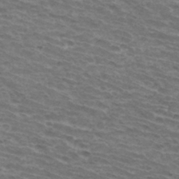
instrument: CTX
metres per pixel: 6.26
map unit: Hto
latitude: 33.8016
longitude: -42.6491
